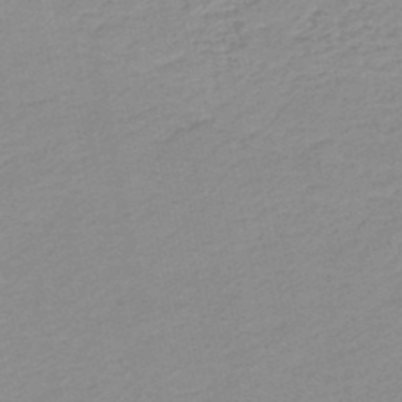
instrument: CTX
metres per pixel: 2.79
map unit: HNb
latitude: -48.3307
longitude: 57.0108
